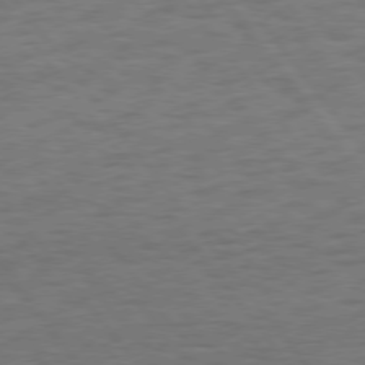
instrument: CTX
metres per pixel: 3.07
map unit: Hpe
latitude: 75.5371
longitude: -136.6680
